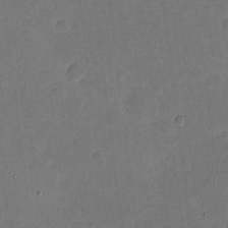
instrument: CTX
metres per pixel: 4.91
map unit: eHh
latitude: 4.4790
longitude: -72.2712
